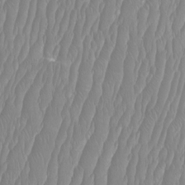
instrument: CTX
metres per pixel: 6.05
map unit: Htu
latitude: -9.4076
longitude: -75.9717
